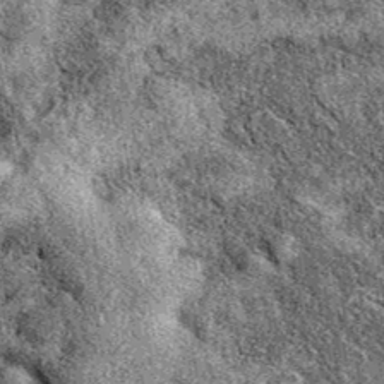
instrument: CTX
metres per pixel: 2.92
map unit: eAb
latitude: 39.3859
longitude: 111.0298
